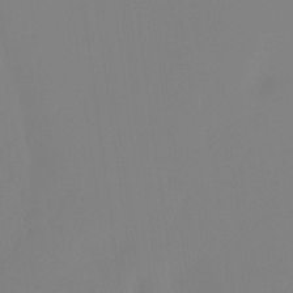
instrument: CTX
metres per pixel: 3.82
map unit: Ht
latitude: -15.2187
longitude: -48.4412
